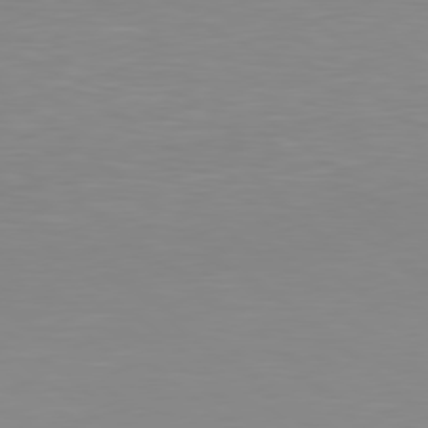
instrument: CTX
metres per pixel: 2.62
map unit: Hpe
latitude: 78.4601
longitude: -172.7057
